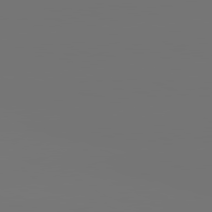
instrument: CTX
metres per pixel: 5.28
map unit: lApd
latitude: 81.7072
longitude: -152.1956
